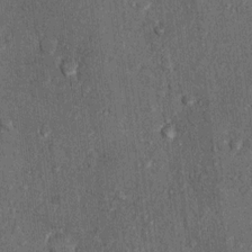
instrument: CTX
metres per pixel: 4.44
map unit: Nhu
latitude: 5.7449
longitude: -23.0836
